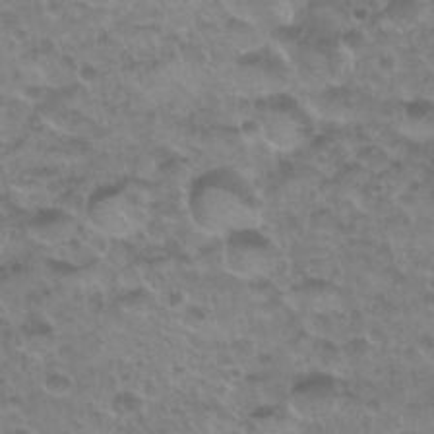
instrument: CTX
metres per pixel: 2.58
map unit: Nhu
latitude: 27.0836
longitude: -53.5938
